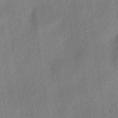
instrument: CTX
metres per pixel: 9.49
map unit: Nve
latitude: -24.5007
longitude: 106.5574
